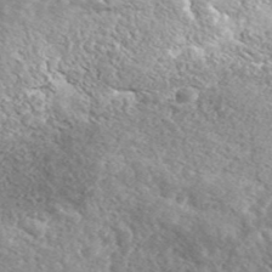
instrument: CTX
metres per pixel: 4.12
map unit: eHh
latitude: 42.4034
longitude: -89.7828
